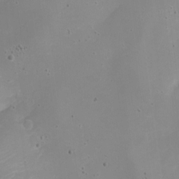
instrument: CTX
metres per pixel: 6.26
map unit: Nhe
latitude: -19.9367
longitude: 144.2173
